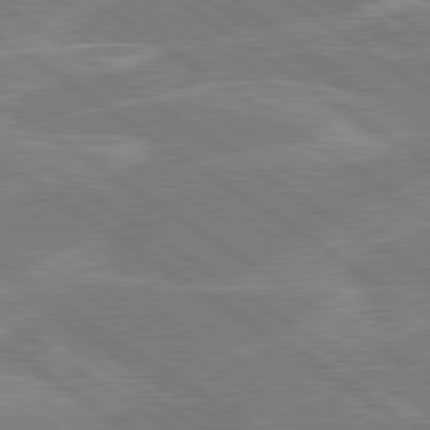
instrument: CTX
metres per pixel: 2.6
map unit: lApd
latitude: 79.5182
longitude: -130.2145
